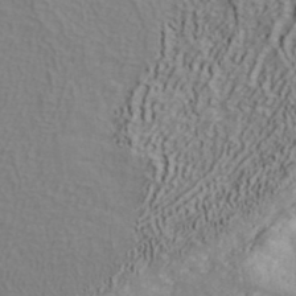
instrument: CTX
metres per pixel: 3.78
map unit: ANa
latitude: 38.8947
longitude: 22.3306
